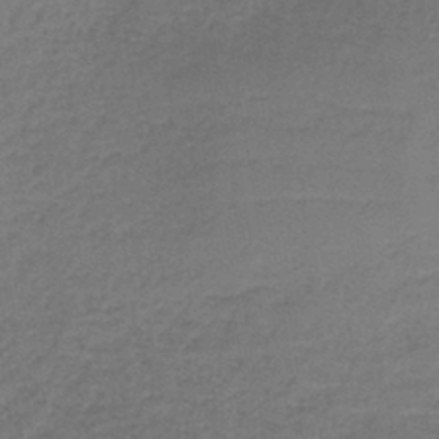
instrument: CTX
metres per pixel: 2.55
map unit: HNb
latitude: -42.8219
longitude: 49.2943
